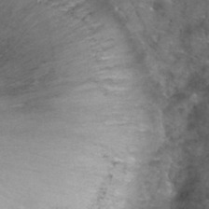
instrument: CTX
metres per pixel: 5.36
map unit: Hto
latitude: 32.5357
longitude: -48.2522
